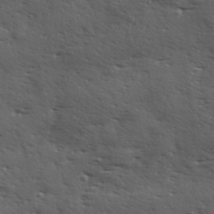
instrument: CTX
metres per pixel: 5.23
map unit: Hve
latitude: 24.0822
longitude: -96.8191
